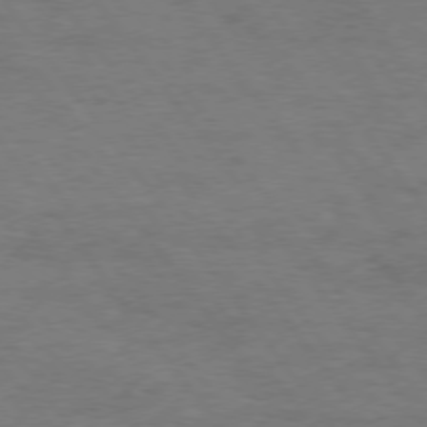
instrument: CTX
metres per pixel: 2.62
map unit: Hpe
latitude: 74.6868
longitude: -152.4034
